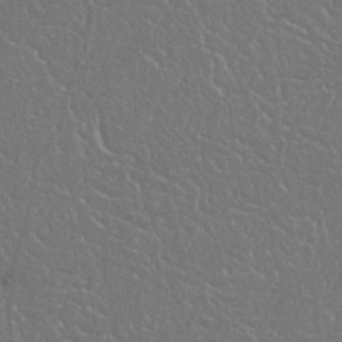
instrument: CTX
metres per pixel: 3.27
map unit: Nhu
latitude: 24.9513
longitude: -59.3482
